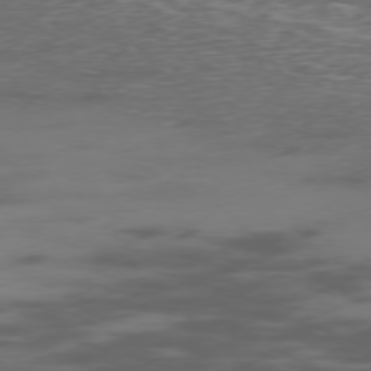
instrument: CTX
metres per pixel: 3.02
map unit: Ap
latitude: -76.7274
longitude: -69.4616
